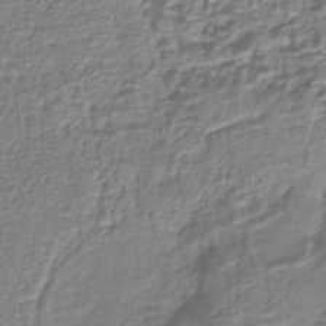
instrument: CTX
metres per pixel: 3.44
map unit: lHb
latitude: -38.5952
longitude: 58.8219
